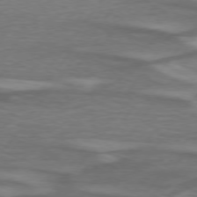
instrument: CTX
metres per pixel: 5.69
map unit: lApd
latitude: 75.0647
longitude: -79.0081
